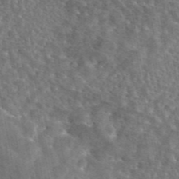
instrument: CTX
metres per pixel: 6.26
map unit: eAb
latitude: 45.0836
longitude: 114.0283
